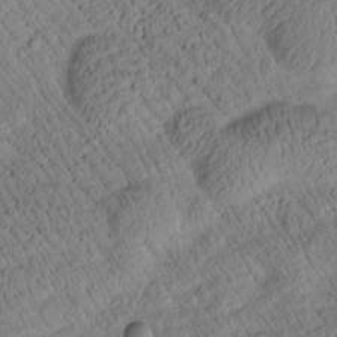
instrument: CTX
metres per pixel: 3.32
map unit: Htu
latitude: 1.1214
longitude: 175.8800
